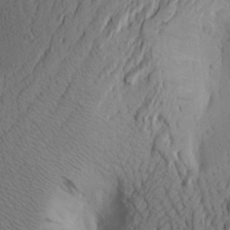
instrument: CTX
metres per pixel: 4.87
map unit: Aa
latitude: 23.7072
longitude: -144.8002
